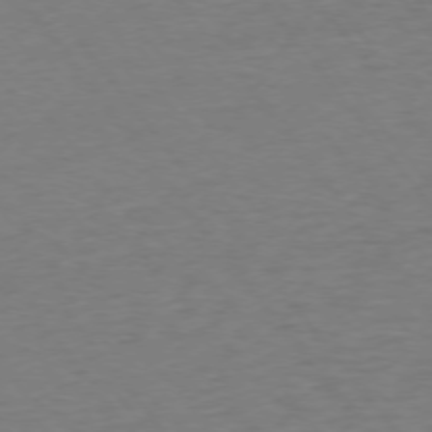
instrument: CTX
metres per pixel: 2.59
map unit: Ap
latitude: -75.5022
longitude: -89.3482
